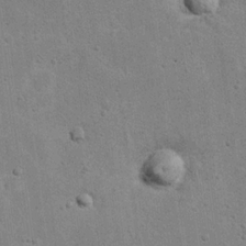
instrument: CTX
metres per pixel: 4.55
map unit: eHh
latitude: 21.6127
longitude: -68.3656
